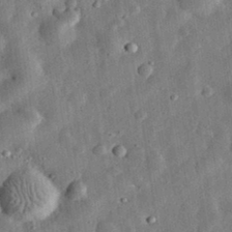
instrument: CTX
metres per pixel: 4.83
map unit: eHh
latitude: 32.4412
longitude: -76.7813
